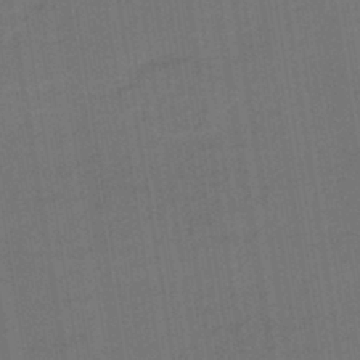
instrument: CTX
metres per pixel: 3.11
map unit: lHb
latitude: -43.2753
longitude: 68.5195
